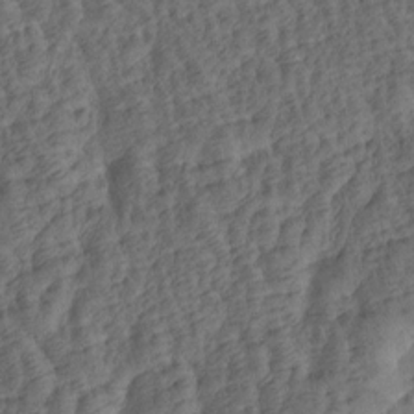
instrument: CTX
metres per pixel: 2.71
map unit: Htu
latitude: -6.0850
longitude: -179.5183
